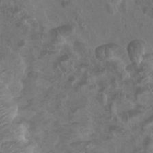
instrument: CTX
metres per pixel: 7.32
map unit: Htu
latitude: 3.2726
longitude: -20.4034
